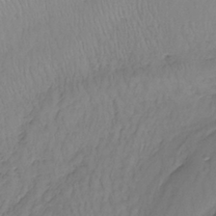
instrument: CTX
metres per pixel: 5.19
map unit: lHb
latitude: -37.7855
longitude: 58.8407
